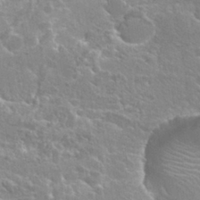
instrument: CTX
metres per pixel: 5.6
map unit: Hto
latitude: 20.7435
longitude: -37.8206
